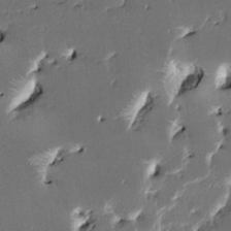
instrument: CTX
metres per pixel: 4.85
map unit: HNhu
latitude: 5.3293
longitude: -5.6883
